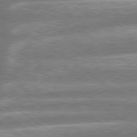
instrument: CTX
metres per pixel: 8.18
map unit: lApd
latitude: 79.1781
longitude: -159.5182
